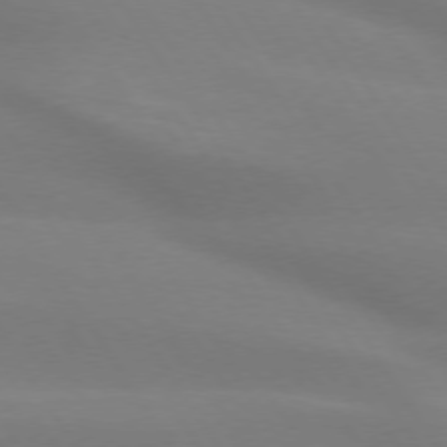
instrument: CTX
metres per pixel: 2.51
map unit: lApd
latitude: 73.9528
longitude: -48.9136
